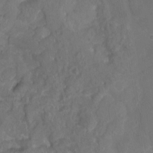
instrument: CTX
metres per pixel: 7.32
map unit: Nhu
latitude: 3.3670
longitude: -15.4427
